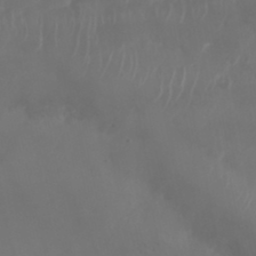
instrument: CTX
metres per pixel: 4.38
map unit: Nhu
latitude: 25.6127
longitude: -62.6869
